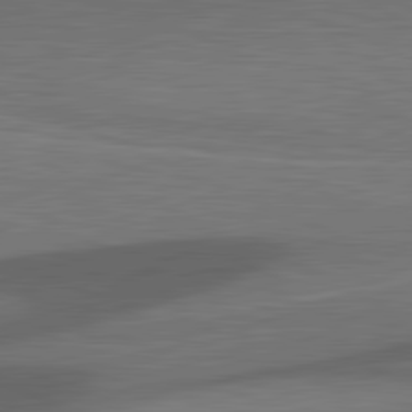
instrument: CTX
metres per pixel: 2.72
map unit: lApd
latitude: 81.8772
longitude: 126.4062
